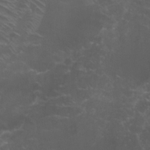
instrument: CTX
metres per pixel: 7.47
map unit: Nhu
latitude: 27.8583
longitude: -60.7813
